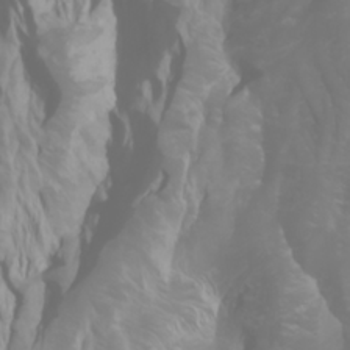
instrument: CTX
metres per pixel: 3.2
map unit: Htu
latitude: -0.7653
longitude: -75.6883
